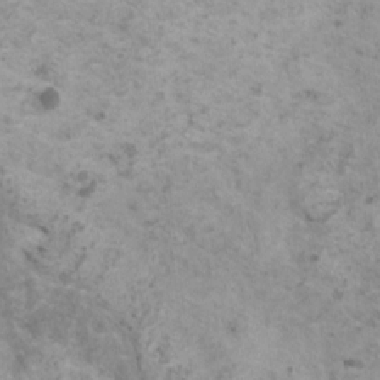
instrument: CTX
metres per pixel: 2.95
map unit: HNhu
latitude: 0.8002
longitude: 3.3887
